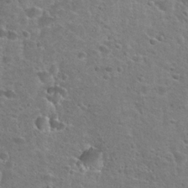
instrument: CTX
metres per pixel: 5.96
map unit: Hto
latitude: 25.6882
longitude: -49.3293
